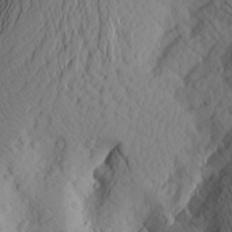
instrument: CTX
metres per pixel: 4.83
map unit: Aa
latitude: 26.1389
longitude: -146.7436
